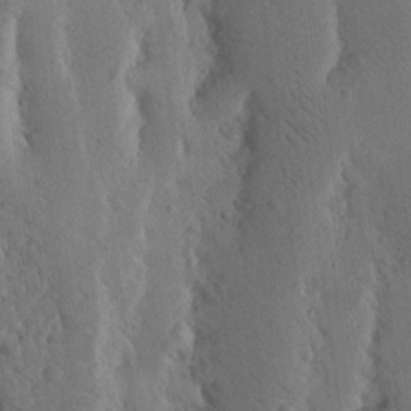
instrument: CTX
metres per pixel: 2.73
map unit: Nhu
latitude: 15.5938
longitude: -78.2901
